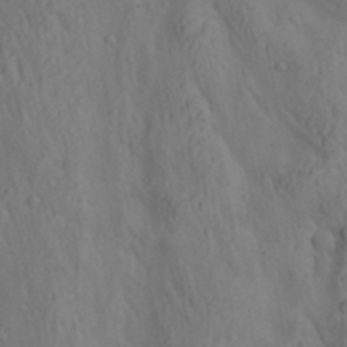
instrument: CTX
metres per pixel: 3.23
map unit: lAa
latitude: 22.3467
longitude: -138.1389
